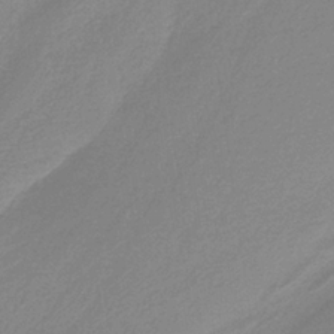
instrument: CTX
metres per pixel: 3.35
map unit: HNb
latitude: -36.4062
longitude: 55.1809
